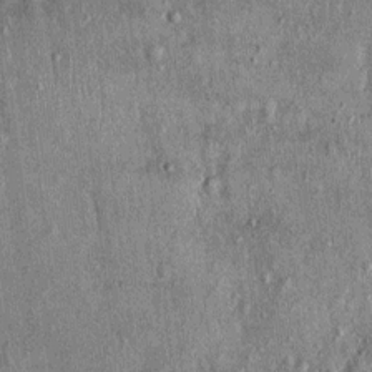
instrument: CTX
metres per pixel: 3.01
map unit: Nhu
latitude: 0.4979
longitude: -16.3467
